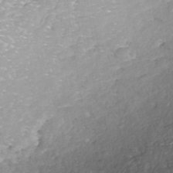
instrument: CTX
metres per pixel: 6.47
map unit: ANa
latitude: -41.4643
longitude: 104.7085
